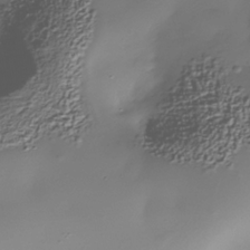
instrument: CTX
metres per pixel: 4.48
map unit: Nhe
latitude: -36.5007
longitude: -117.3482
